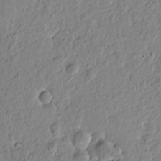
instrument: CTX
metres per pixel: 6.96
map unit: Htu
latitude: -1.0676
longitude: -178.5357
